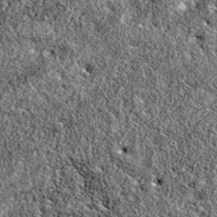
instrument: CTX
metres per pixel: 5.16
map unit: eAb
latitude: 36.3089
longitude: 111.0675
